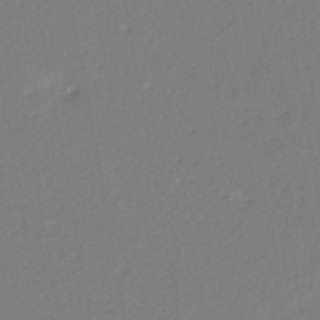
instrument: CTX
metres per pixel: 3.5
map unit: eHh
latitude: -44.8597
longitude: -28.4979
